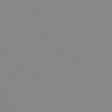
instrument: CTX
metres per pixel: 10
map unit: Hpe
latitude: 78.3845
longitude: -165.8961
